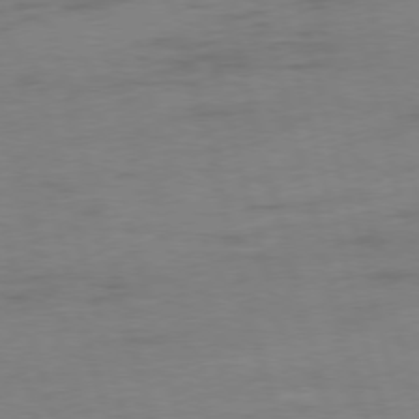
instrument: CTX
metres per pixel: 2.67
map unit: Ap
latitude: -76.0094
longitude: -73.8773
